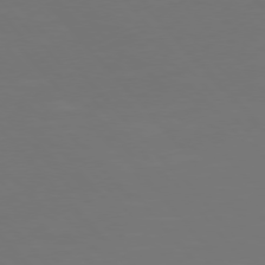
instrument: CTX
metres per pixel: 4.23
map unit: Hpe
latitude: 75.7639
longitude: -124.4601
